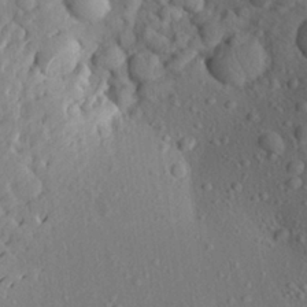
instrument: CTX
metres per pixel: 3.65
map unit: Aa
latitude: 23.9717
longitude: -147.1781
